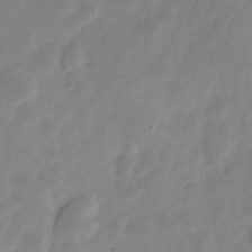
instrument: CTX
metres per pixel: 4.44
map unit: Nve
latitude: -21.2754
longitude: 107.7478
